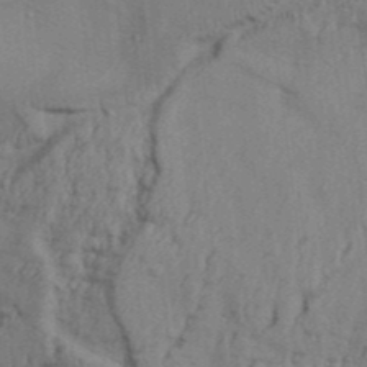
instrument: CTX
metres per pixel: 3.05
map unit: Aa
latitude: 32.5924
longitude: -135.5749
